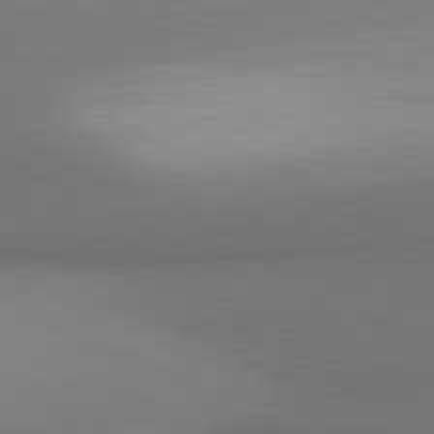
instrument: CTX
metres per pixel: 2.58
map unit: lApd
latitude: 81.3104
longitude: 155.0676
